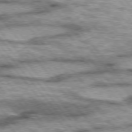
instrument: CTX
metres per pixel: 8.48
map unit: lApd
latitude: 75.3482
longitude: -49.4804
